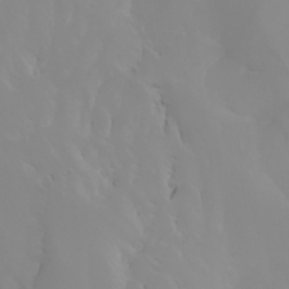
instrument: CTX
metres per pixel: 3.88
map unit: Nhu
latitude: -5.0486
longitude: -93.0647
